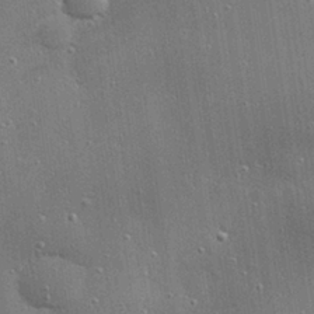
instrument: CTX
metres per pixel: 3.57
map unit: Hve
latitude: 28.3467
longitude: -90.5735
